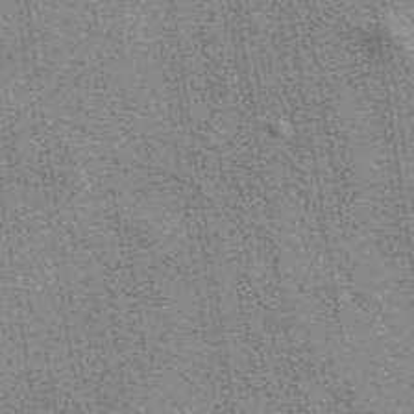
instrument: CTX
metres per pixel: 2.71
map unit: eAb
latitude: 40.3278
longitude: 107.1998
